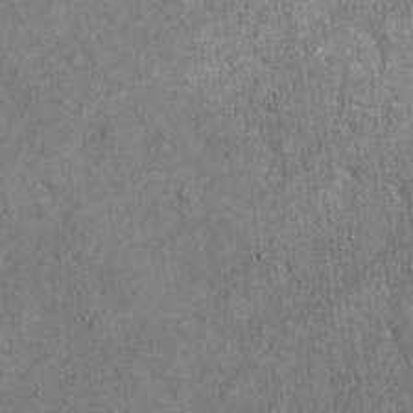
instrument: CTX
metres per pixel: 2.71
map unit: eHh
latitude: 17.7261
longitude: -63.5938
